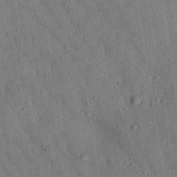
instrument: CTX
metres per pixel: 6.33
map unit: Aa
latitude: 23.1592
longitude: -142.8947
